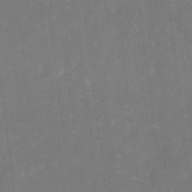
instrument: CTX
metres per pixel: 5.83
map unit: eHh
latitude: 5.8961
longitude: -69.4238
